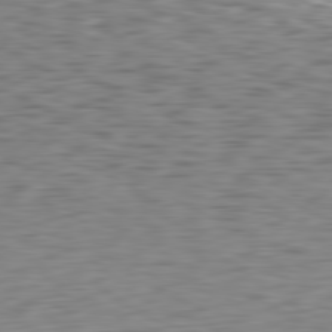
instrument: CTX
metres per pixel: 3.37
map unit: Hpe
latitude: -81.0865
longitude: 18.5007
